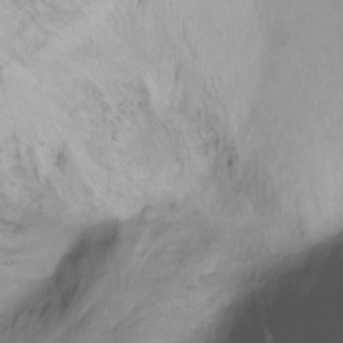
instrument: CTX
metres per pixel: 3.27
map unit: Ht
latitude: -15.4077
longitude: -45.0080
